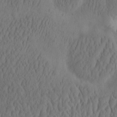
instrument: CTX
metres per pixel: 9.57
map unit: eHh
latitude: -2.6140
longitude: 16.6897
